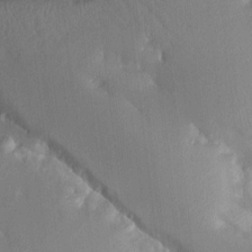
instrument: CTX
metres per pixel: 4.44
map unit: Aa
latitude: 11.9150
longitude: -125.9150
